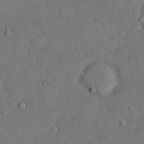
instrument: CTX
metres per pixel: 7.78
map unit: eHh
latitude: 14.3468
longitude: -67.3859
